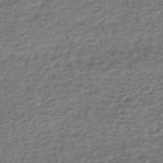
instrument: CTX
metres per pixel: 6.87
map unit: HNhu
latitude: -42.8974
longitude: 101.5399
